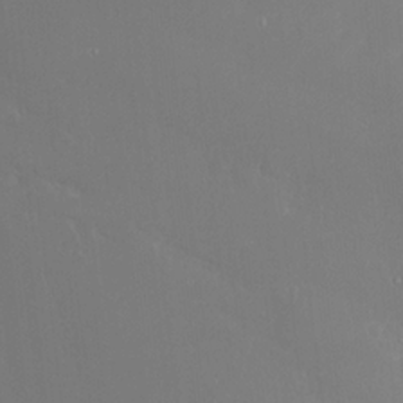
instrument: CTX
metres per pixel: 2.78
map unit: Nhu
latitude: -6.7274
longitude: -67.1214
